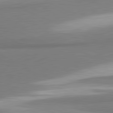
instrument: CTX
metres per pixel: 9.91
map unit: lApd
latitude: 81.5182
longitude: 165.9367
